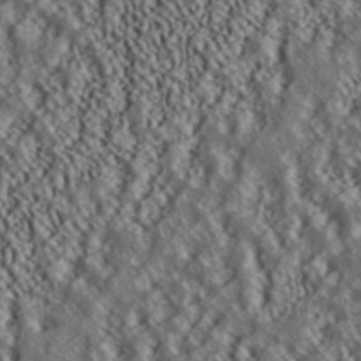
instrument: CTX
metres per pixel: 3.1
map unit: ANa
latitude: 40.0822
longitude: 30.2361
